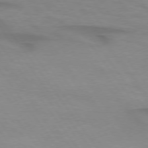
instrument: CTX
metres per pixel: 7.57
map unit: lApd
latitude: 74.5357
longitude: -59.6505
